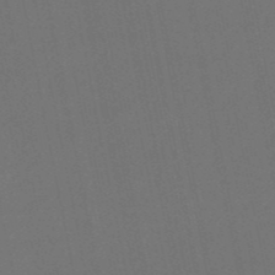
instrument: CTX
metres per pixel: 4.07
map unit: lHb
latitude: -50.8030
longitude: 81.5399
